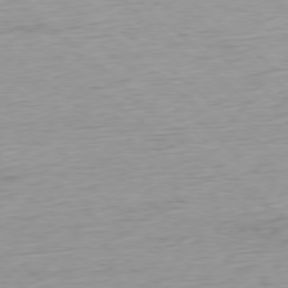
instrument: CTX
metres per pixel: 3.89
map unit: Ap
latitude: -78.4251
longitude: -71.1025
